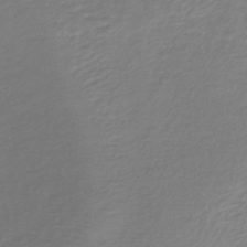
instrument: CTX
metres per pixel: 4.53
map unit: lHb
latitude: -40.5196
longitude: 69.9745
